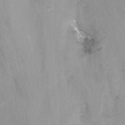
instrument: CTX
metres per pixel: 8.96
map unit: Nhu
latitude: -12.9353
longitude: -58.4979
